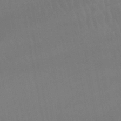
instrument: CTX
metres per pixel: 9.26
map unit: lHb
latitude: -46.1228
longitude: 77.3132
